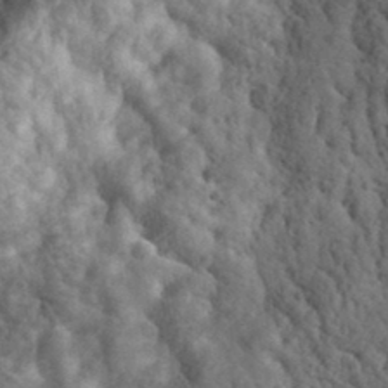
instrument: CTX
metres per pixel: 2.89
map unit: eHh
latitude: 35.9150
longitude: -79.7261
